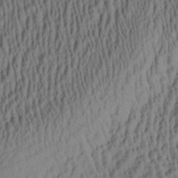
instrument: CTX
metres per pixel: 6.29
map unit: Aa
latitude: 28.6301
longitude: -137.5938
